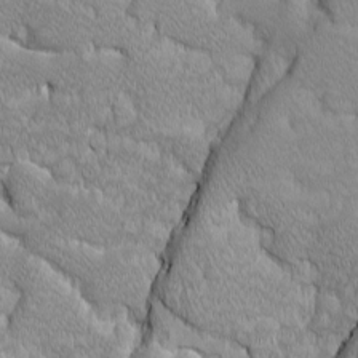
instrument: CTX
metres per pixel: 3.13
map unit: Ave
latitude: -10.4440
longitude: -117.4993
